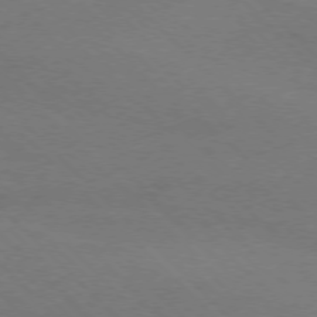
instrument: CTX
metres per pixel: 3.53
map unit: Ap
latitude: -77.5966
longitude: -69.5560
